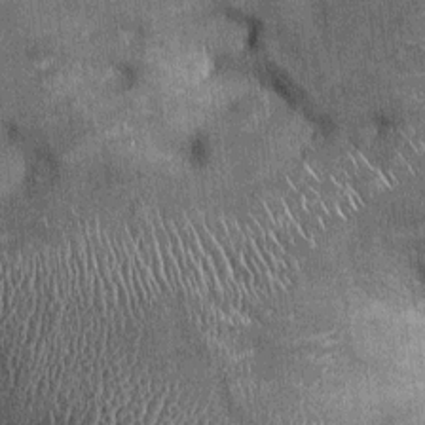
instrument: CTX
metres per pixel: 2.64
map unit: Ht
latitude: -2.5195
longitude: -12.7624
